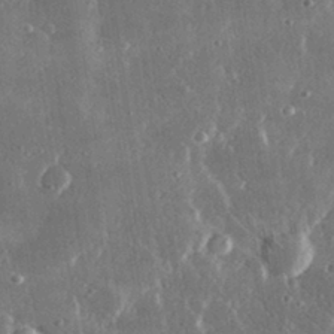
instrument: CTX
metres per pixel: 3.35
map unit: lHvf
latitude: 31.1781
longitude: -91.8394
